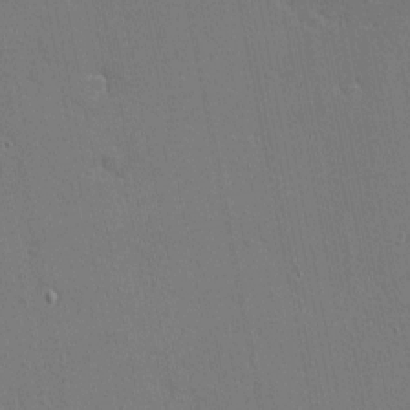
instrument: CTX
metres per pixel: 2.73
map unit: eHh
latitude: -4.3873
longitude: -80.9703
